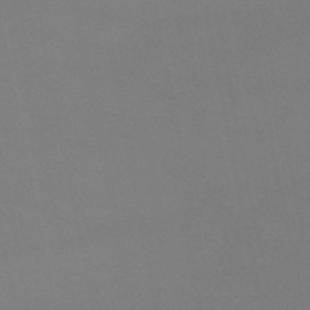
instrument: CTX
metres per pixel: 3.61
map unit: HNb
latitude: -51.6722
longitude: -42.4979
